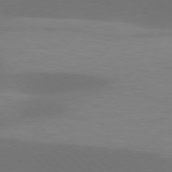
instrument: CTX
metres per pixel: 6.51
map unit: lApd
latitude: 77.0458
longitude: -58.9892
